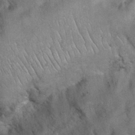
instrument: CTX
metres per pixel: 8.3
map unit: Nhu
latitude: 26.9892
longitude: -68.8191
